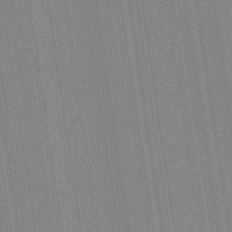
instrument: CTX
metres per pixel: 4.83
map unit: Aa
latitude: 28.5357
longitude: -147.3104
